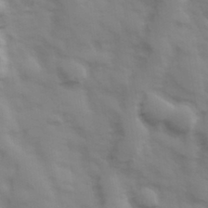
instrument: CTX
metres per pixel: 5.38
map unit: Hve
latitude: 32.8002
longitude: 150.3117
